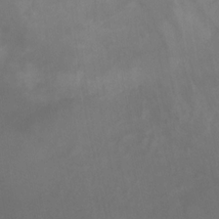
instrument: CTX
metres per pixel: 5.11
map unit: Ht
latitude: -0.7841
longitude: -32.4601
